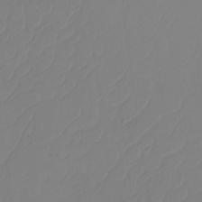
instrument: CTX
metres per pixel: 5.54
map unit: Htu
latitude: -14.3496
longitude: -49.7261
